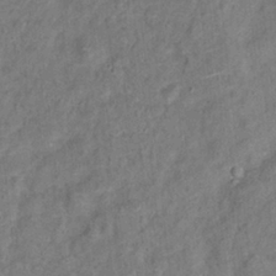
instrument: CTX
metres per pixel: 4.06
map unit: Hto
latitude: 14.2334
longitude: -38.4412
